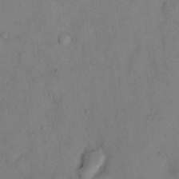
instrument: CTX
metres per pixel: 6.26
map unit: eHh
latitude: 13.6694
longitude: -61.9528
